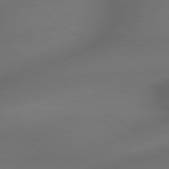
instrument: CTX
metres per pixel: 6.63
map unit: lApd
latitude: 79.3671
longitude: -174.2523
